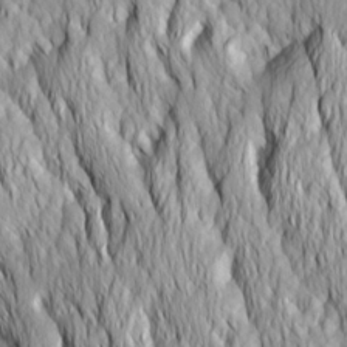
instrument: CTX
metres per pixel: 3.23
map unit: Ave
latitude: 14.4790
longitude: -132.1011
